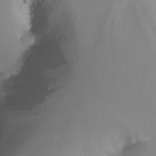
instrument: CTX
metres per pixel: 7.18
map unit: Htu
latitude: -15.8801
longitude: -47.2159
